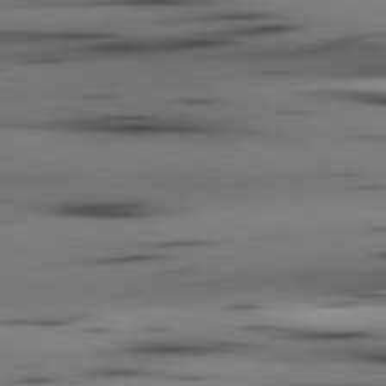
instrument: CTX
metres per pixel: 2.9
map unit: lApd
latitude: 80.4601
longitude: 160.8030
